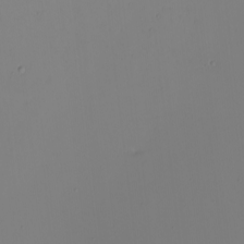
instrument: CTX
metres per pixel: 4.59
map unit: eHh
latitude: -5.0675
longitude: -84.0444
